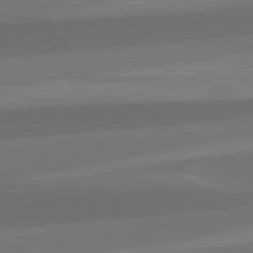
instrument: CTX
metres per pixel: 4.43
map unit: lApd
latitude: 82.2522
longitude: -162.9703
